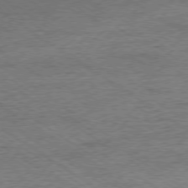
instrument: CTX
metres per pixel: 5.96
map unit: Ap
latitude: -78.6896
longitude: -85.4049
